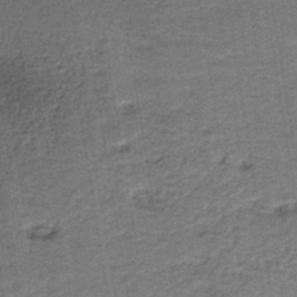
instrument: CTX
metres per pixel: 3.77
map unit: HNb
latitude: -39.2187
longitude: 50.3117
